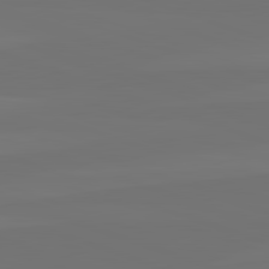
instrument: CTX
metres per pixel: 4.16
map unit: lApd
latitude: 82.4412
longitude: 145.0298
